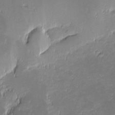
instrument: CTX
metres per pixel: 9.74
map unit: eHh
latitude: -2.3117
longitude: -85.8206
